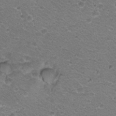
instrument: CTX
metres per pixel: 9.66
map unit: Hto
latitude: 20.8947
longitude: -32.5168
